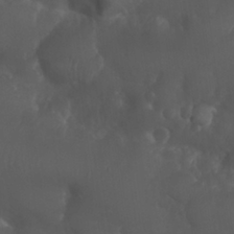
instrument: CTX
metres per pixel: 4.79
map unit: Nhu
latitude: 26.4979
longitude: -65.0269
